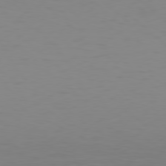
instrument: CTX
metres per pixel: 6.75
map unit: Hpe
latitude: 78.4790
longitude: -137.6127
